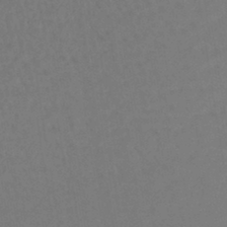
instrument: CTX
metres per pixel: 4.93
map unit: lHb
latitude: -43.2187
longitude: 64.1984
